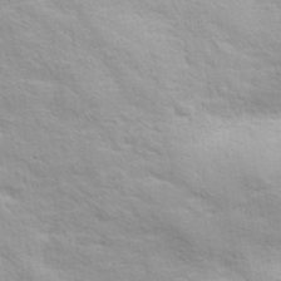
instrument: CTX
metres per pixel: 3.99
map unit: ANa
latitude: 36.5546
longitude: 13.0675
